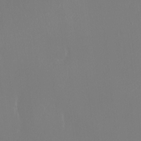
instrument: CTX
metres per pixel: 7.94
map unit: Ht
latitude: -16.3307
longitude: -41.2348
